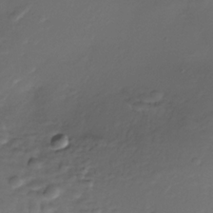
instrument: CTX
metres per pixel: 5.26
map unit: Nhe
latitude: -35.9556
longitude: -117.5749
